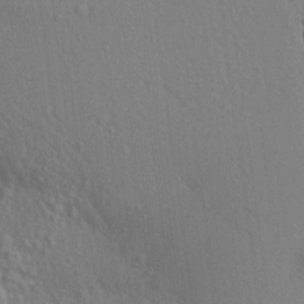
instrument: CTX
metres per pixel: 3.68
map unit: Aa
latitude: 17.6694
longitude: -149.1592
